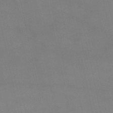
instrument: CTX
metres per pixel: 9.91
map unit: lHb
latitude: -48.1984
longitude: 70.3684
